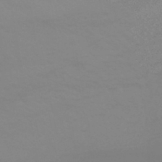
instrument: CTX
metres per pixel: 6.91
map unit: HNhu
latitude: -44.9542
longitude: 90.6141
